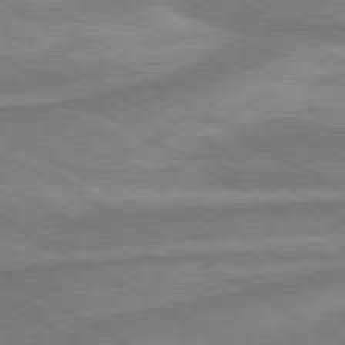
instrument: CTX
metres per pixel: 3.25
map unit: lApd
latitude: 80.3278
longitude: -177.9717
